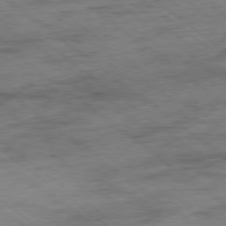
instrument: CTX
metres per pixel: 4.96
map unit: Ap
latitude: -78.9919
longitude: -50.1200
